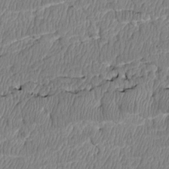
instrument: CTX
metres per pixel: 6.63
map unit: Htu
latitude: 3.5938
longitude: 150.1417
